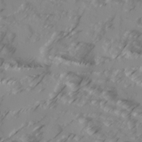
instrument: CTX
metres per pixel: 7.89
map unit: Ave
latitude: 17.9150
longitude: -129.2726
